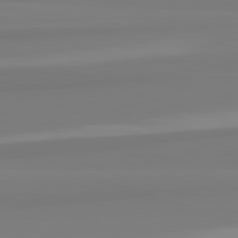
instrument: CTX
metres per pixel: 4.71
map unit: lApd
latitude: 82.4978
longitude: 172.5007
